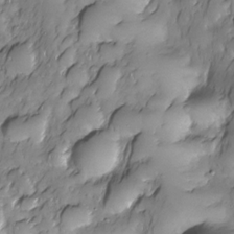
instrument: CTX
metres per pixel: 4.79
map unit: Nhe
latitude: -29.7667
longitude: -140.0444
